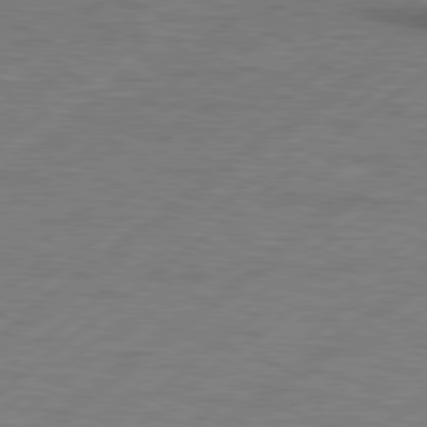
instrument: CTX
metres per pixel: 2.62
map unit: Hpe
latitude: 78.9325
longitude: -121.0270
